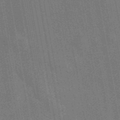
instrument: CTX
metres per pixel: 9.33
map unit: eAb
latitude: 46.1767
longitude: 122.2740
